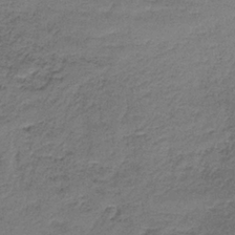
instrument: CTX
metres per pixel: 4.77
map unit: HNb
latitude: -35.4265
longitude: 58.9730
